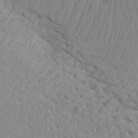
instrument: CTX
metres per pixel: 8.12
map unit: Htu
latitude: 2.0444
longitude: -21.1026
